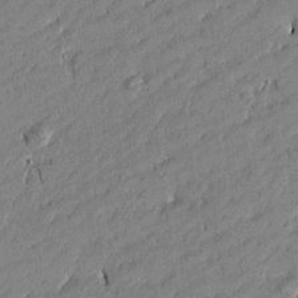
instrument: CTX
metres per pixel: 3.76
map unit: Htu
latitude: -6.0283
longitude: 177.2943
